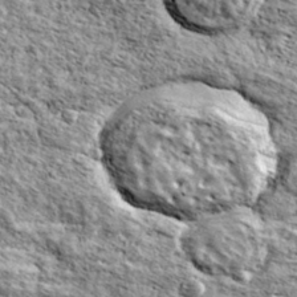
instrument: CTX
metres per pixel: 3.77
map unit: Ave
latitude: 40.3278
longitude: -108.8002
